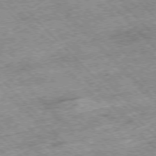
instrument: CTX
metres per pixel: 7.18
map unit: Hpe
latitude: -77.1242
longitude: 13.4455
